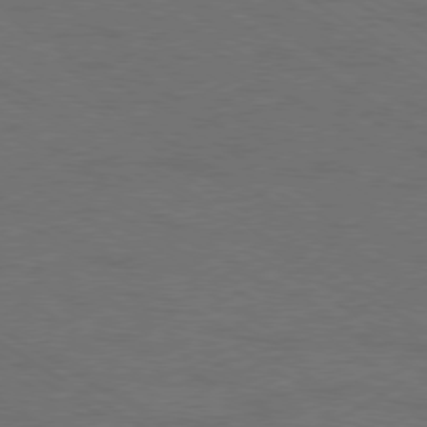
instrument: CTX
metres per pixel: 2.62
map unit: Ap
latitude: -79.6910
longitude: -52.1767
